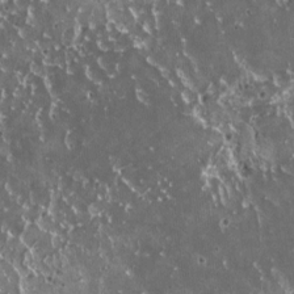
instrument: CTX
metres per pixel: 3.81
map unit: HNhu
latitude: 2.9324
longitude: 5.8800
